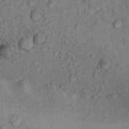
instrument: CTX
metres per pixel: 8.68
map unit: Hto
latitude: 14.9325
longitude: -30.7436
